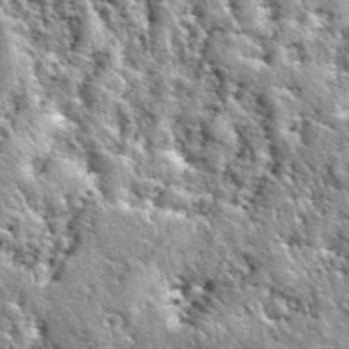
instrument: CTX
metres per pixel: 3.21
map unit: eHh
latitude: 40.4223
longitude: -55.8583
